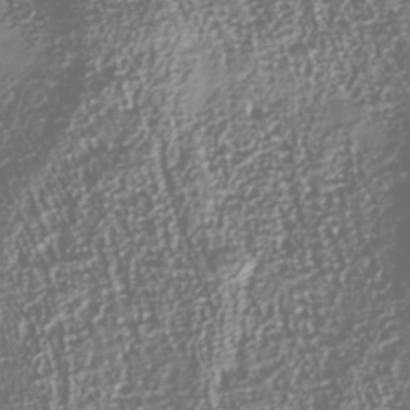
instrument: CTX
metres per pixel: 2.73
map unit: Nhu
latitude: -40.1039
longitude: -82.9135
